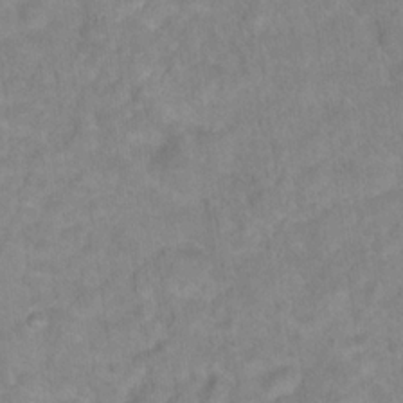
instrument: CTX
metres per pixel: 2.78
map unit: Hto
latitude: 18.2144
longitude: -38.0444
